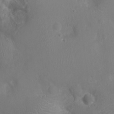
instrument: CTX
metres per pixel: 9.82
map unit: Ht
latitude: -3.9745
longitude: -16.1389
